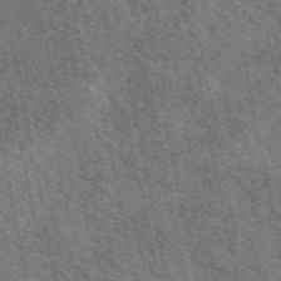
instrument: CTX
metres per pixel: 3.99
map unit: eAb
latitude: 50.9513
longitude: 113.2943
